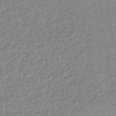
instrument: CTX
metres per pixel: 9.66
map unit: lHb
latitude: -44.4062
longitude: 80.9353
